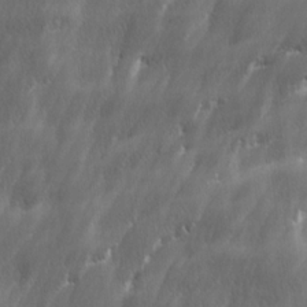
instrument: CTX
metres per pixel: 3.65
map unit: Ave
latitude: 15.4049
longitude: -135.5938
